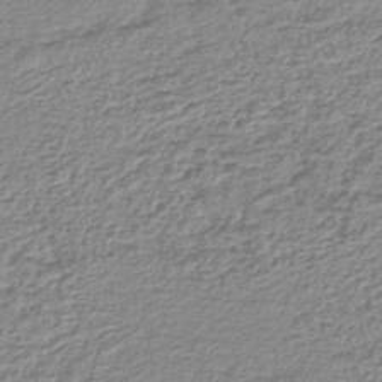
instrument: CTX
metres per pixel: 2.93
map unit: lHb
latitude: -42.4817
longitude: 73.1431
